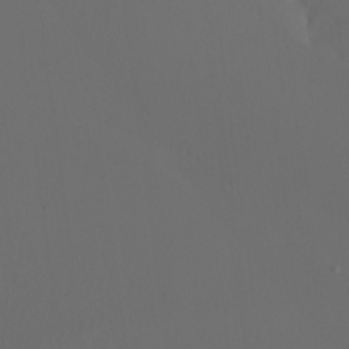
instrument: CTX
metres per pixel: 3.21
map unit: Nhu
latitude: -16.0283
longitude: -50.8002
